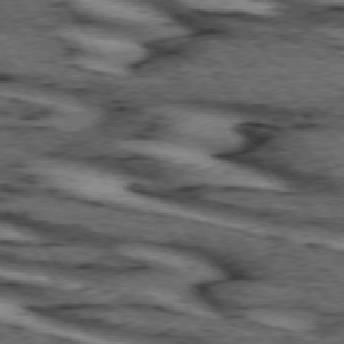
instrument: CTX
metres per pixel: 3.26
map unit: lApd
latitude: 74.0822
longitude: -72.7436
